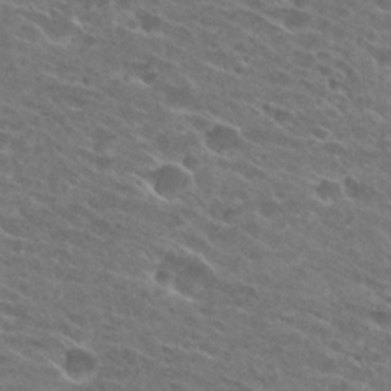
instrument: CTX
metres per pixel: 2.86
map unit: Hto
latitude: 26.5357
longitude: -42.1200
